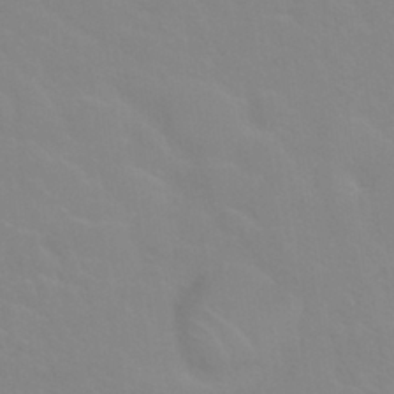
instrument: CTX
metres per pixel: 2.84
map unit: Nhu
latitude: 28.1389
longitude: -51.9339
